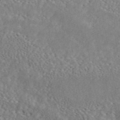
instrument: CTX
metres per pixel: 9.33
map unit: ANa
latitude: 45.2537
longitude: 27.5588
